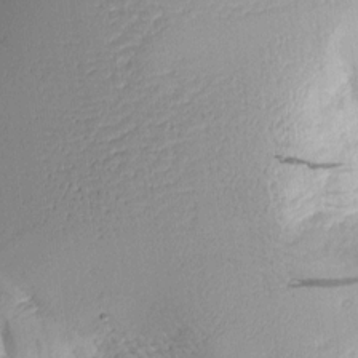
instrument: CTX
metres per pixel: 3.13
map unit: Aa
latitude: 10.3278
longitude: -127.2348
